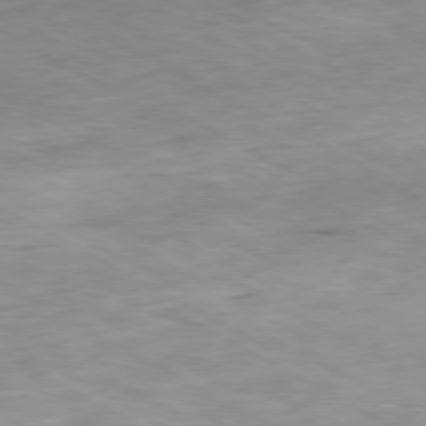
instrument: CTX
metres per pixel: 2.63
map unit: Ap
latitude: -80.4818
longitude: -81.1025
